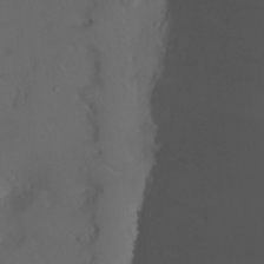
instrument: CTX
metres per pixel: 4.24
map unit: Ht
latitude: -0.1228
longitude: -45.9150
